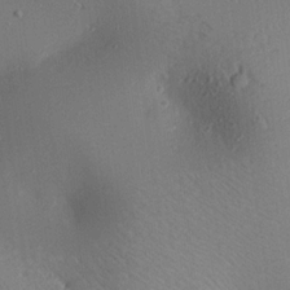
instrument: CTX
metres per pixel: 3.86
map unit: Ave
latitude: 18.2900
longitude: -140.4601
